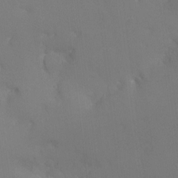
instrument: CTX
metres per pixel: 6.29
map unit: Ht
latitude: -5.9367
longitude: -25.4804
